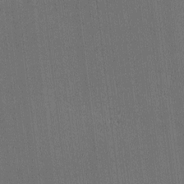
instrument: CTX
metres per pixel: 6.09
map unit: HNhu
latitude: -3.0108
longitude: -3.4615
